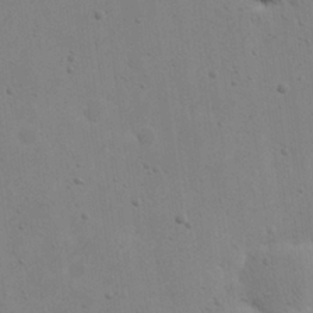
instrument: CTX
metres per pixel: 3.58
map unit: eHh
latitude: 21.5938
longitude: -69.0648
